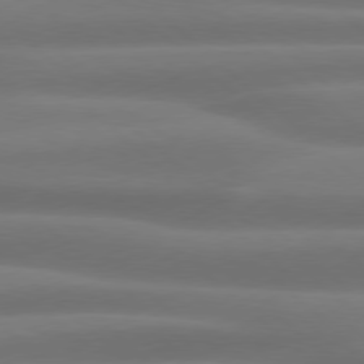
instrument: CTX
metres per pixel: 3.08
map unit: Hpe
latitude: 77.9528
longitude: -126.1389
